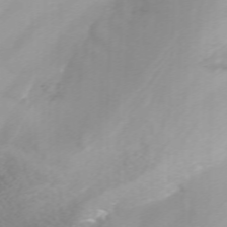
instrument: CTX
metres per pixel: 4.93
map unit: ANa
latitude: 41.5749
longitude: 33.8234
